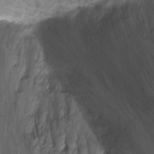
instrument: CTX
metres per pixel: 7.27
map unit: Hto
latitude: -2.9919
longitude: -34.3089
